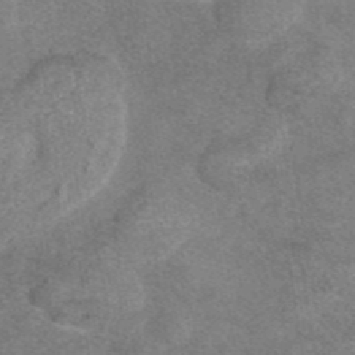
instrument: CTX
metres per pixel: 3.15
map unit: eAb
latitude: 45.0269
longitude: 105.0486
